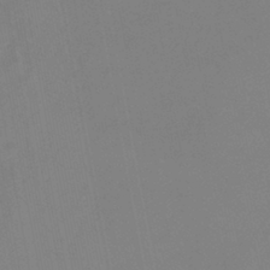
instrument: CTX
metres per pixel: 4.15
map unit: lHb
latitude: -37.7099
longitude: 74.5952
